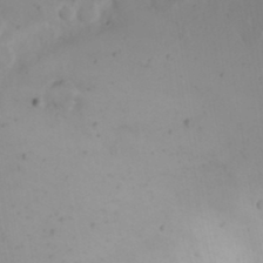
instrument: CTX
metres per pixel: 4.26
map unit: Nhu
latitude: 21.2915
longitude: -72.5735
